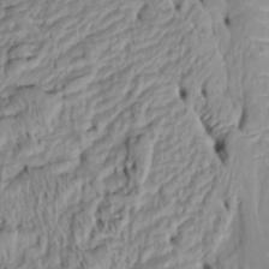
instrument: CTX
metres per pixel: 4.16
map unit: Htu
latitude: -5.4643
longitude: 152.9541
